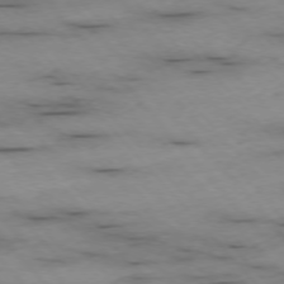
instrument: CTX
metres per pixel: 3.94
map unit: Ap
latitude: -76.3117
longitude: -90.1389
